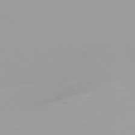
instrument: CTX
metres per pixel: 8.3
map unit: Ap
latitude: -76.7463
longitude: -74.5357
